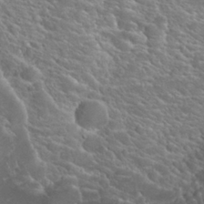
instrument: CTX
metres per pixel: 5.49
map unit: Hto
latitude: 26.9514
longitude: -50.3278
